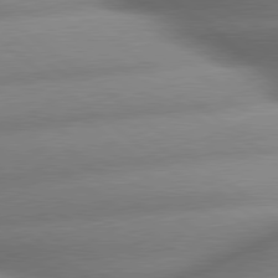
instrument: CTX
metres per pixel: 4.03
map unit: lApd
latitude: 79.9717
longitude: -163.8584
